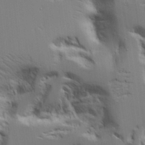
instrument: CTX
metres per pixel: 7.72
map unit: Aa
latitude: 21.1026
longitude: -123.8772
